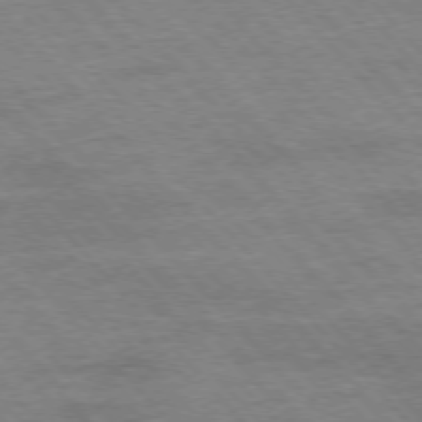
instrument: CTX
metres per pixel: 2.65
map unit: Hpe
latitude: -76.2928
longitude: -14.2145
